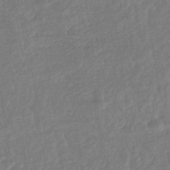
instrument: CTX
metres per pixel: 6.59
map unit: eHb
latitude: -34.9920
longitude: 77.0675
